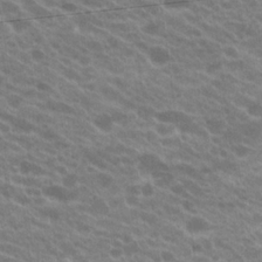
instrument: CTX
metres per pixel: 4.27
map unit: Hto
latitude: 23.5938
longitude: -36.2145
